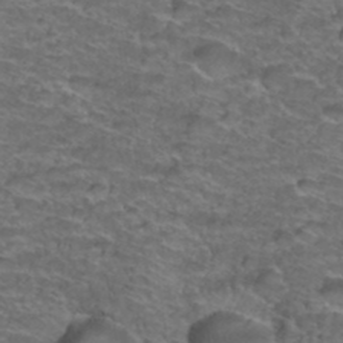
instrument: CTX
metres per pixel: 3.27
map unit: Hto
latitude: 38.5546
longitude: -43.0459
